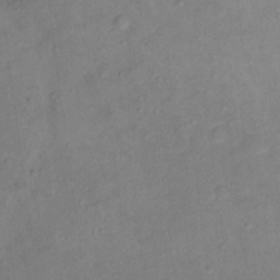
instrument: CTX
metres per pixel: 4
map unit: Ht
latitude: 13.5560
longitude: -39.5560
